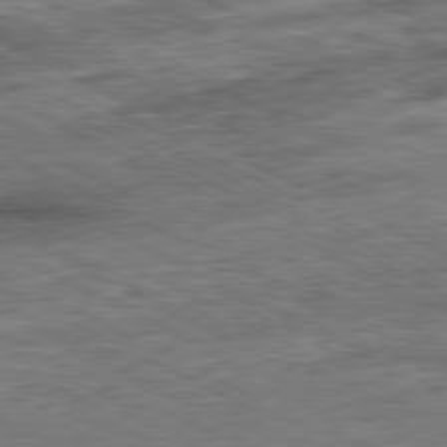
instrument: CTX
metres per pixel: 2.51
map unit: Ap
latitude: -81.3132
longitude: -89.0648
